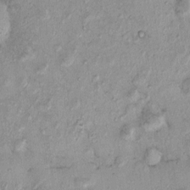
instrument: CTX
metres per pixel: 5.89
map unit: eHh
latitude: -0.2173
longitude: 16.9353
